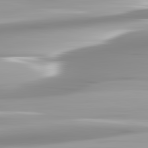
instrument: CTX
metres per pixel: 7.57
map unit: lApd
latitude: 82.7435
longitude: -138.9325
